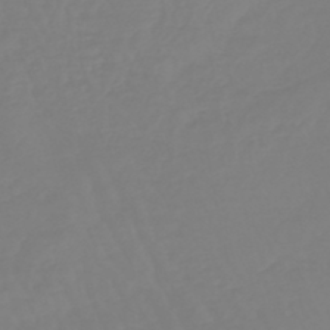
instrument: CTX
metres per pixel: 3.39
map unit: eHb
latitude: -45.4643
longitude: 81.1809
